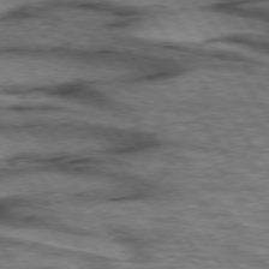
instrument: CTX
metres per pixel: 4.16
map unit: lApd
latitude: 75.3482
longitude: -48.4412
